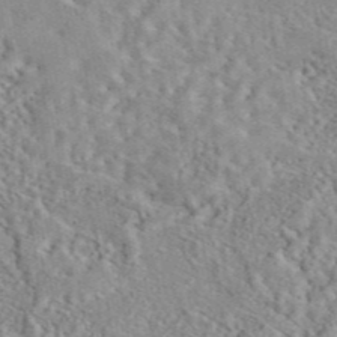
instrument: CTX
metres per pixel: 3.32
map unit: eAb
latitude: 44.5734
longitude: 117.0486
